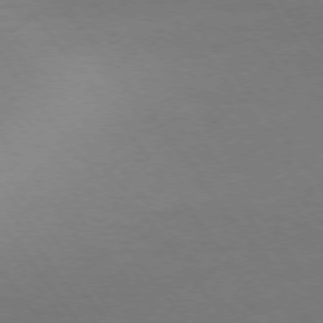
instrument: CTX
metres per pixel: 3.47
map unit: Ap
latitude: -75.8423
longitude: -64.9136
